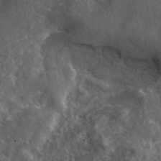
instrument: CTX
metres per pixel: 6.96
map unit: eAb
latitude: 42.5735
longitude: 105.7288
